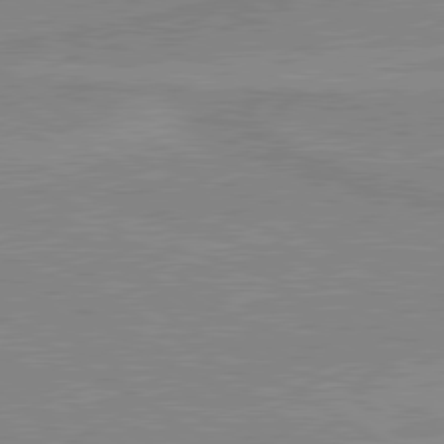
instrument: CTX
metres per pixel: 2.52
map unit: lApd
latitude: 80.1200
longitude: 169.5210
